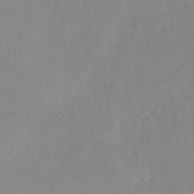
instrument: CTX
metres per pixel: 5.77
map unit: lHvf
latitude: -12.1417
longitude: -100.9136
